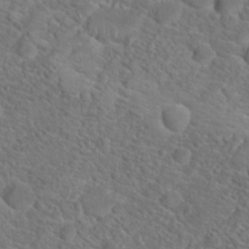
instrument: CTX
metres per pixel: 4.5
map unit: Hto
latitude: 19.2159
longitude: -38.5735
